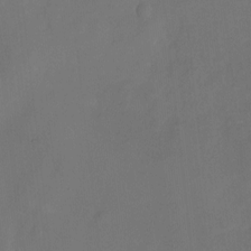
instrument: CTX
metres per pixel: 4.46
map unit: Nhu
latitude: -22.8219
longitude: -71.3481
